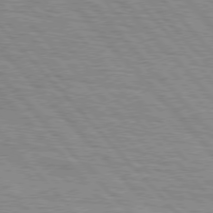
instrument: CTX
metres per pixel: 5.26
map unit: lApd
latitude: 76.5168
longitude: -72.6680
